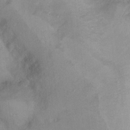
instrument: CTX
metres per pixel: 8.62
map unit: Nhu
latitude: 11.1592
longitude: -26.6491
